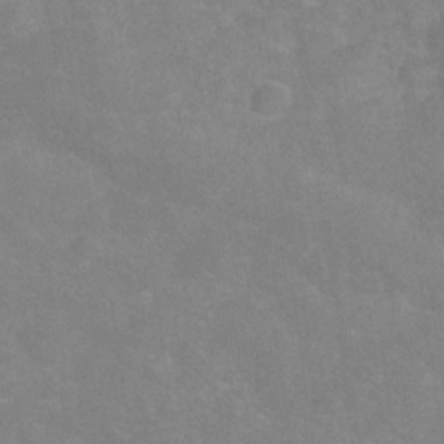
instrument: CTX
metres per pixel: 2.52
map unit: Hve
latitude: -31.4643
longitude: 95.2376
